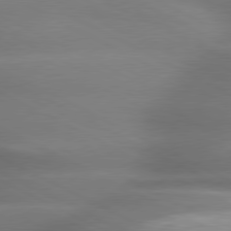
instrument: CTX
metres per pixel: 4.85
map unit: lApd
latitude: 79.4994
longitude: -120.5546
